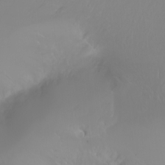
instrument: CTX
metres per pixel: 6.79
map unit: Ht
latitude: -2.5384
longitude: -61.0458
